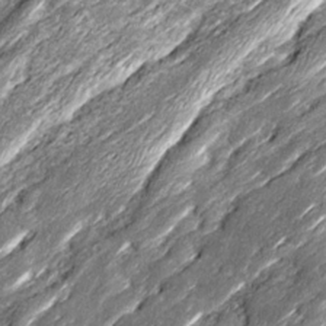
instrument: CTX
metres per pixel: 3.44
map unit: Ave
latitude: 16.0255
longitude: -136.7058
